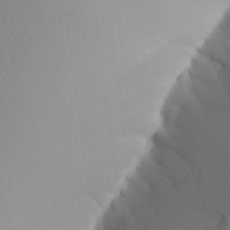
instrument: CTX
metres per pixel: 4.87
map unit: Aa
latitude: 31.1970
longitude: -141.0080
